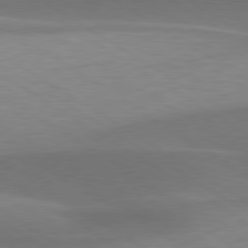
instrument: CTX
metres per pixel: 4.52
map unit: lApd
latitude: 79.6316
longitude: -95.8206
